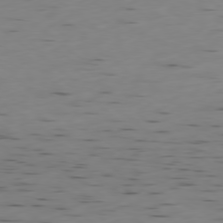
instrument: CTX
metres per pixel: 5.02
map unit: Ap
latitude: -79.1998
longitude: -63.1026
